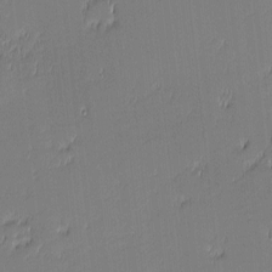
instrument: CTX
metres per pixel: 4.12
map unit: eHh
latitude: -3.2753
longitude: -82.3656
